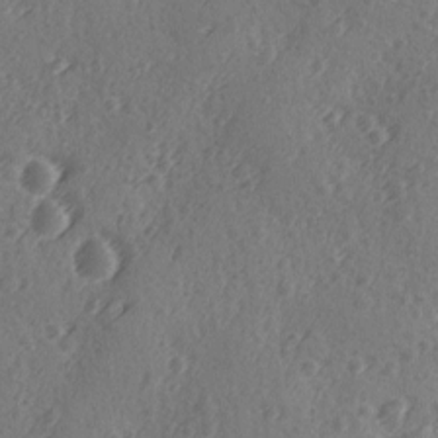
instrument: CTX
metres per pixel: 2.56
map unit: Ave
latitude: -9.3510
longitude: -118.7435
